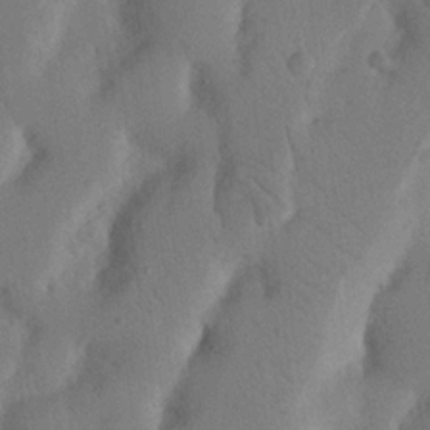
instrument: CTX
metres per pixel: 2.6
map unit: Nhu
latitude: 20.1200
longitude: -74.3089
